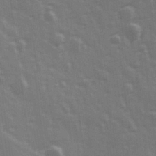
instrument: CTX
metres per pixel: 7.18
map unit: Hve
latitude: 26.4601
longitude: 146.5196
